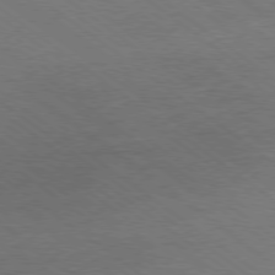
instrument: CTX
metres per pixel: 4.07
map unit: Ap
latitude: -79.1242
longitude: -83.3103
